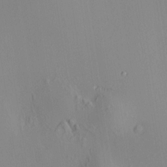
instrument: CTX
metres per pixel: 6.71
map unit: HNhu
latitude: 8.0633
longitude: 14.5385
